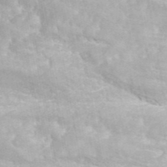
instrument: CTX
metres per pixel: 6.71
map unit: ANa
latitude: 42.2712
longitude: 30.5007
